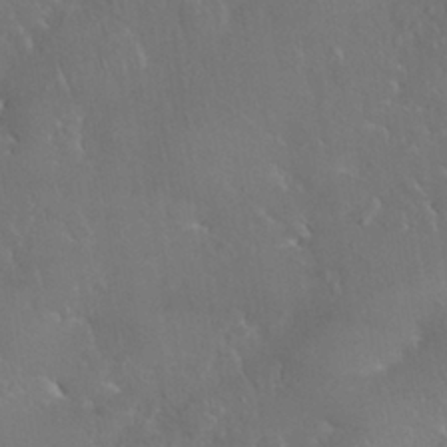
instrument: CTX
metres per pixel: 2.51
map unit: Nhu
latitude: 28.1200
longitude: -66.1766
